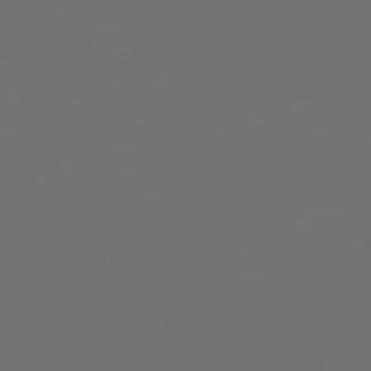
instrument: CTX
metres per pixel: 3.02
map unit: Hpe
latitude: 74.6679
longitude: -125.4048
